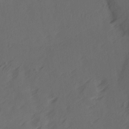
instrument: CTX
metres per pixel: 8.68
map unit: Ave
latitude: 14.4034
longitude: -105.8395
